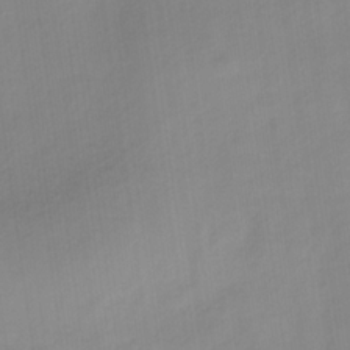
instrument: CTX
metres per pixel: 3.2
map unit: HNb
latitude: -31.5966
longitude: 59.8800
